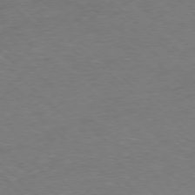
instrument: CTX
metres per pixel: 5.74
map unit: Hpe
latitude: -77.9745
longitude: 15.7856
